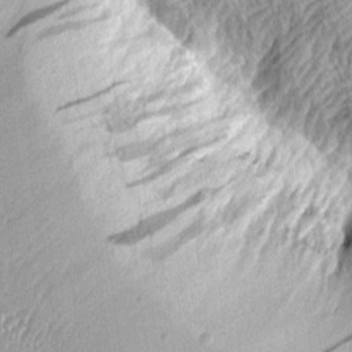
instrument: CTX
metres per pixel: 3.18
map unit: Aa
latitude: 8.4223
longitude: -128.3278
